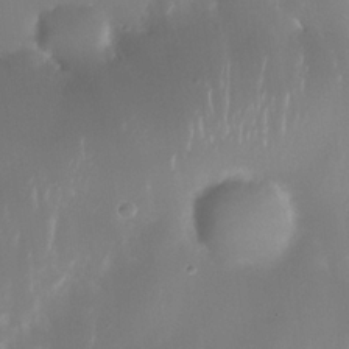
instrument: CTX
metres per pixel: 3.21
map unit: Nhe
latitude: -35.1053
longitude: -131.3104
